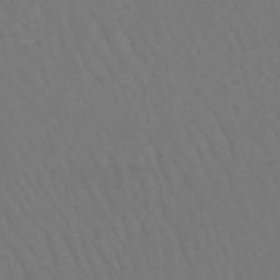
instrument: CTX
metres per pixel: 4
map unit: lHb
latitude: -46.6329
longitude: 77.7289
